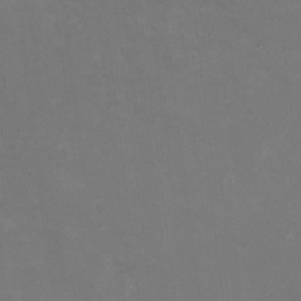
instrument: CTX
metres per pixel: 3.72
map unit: HNhu
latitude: -1.4077
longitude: -4.6868
